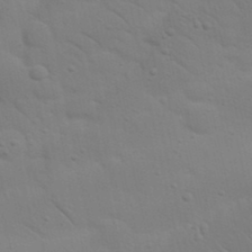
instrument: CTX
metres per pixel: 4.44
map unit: Nhu
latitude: 23.4615
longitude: -73.5938
